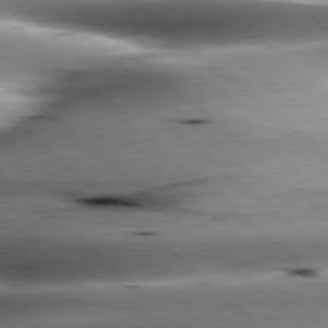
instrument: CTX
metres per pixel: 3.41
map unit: lApd
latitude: 80.0633
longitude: -142.8569
